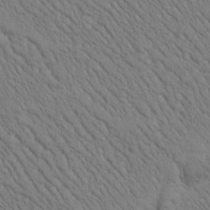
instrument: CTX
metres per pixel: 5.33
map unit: Htu
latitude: -0.8219
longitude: 174.1794
